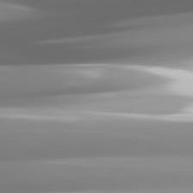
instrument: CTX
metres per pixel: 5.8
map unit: lApd
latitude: 82.1011
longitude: -146.8947
